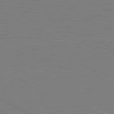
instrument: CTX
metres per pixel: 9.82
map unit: lApd
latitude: 81.3859
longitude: 151.1242
